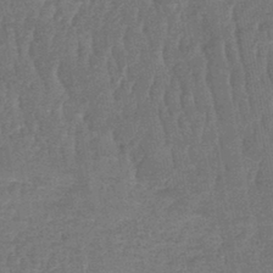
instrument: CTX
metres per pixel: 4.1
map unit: lHb
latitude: -41.0297
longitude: 66.8786
